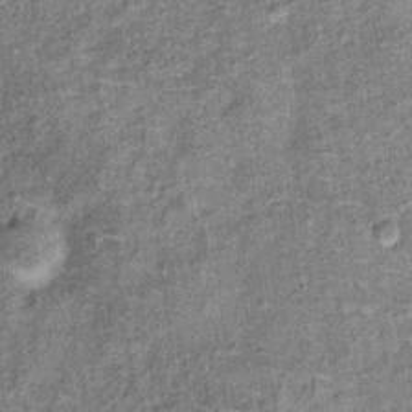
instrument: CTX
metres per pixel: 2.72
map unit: Ht
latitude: 11.3860
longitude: -38.9136
